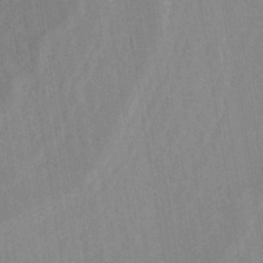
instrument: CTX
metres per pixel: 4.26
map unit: HNhu
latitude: -29.4077
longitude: 67.2376
